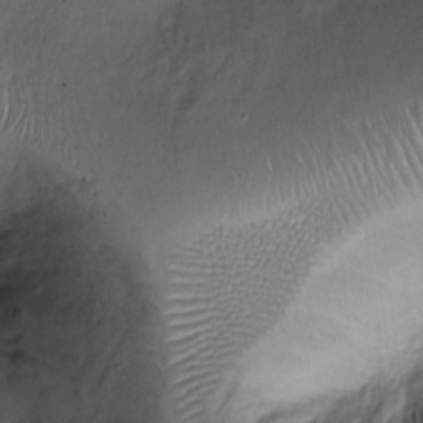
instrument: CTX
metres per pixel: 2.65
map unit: Ht
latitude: -3.0675
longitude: -14.5735
